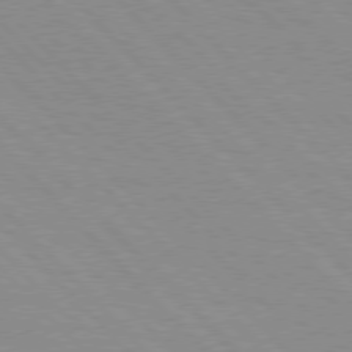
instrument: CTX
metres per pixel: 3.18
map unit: Hpe
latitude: 76.5545
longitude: -154.7435
